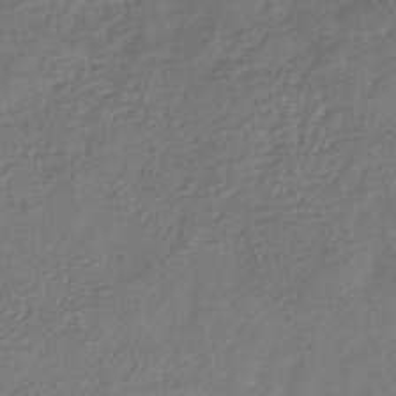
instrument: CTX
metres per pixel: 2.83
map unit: eHb
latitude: -31.7099
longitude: 73.2187
